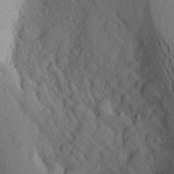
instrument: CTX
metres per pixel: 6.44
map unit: Aa
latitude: 26.4223
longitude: -146.6302
